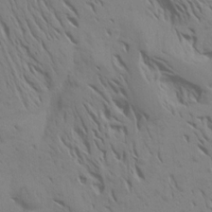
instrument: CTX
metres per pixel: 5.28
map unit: Aa
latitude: 18.2144
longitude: -145.0080
